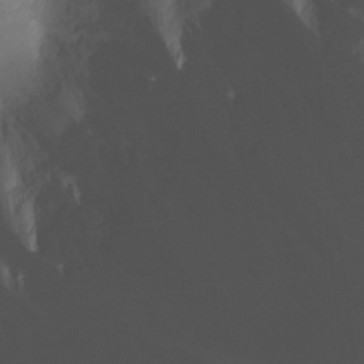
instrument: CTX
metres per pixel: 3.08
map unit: Ht
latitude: -8.2739
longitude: -28.0255
